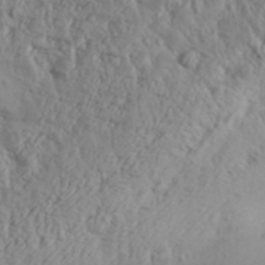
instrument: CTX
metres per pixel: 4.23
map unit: Aa
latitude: 31.1026
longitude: -136.0822
